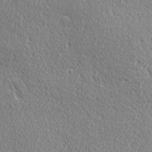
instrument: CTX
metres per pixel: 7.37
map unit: Ave
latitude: 21.6883
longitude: -136.2712
